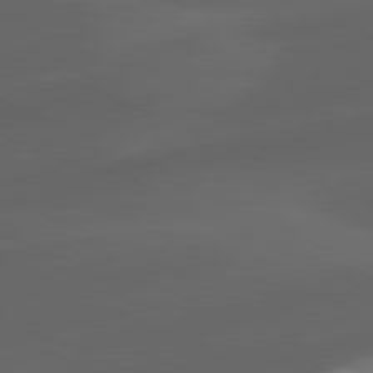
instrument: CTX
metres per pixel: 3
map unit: lApd
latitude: 81.1970
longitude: -82.4978
